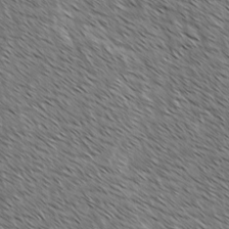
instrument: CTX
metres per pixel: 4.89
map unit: lAvf
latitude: -1.8990
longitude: -113.5371
